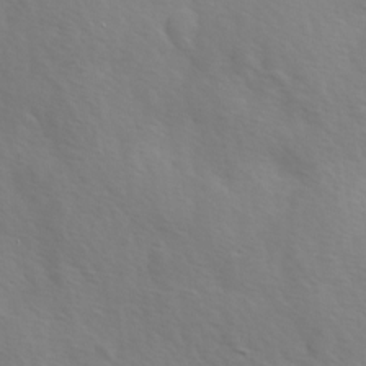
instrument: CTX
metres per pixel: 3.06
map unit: Ave
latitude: 1.3481
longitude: -113.3293
